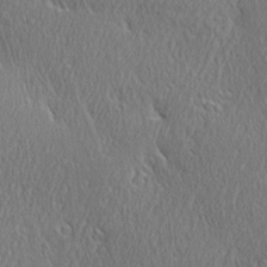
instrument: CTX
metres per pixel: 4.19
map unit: Ave
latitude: 21.7072
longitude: -136.6491
